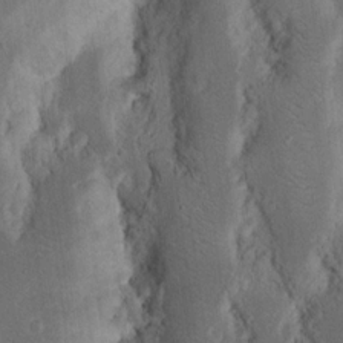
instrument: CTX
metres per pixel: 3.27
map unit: Nhu
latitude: 16.4412
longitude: -74.5735
